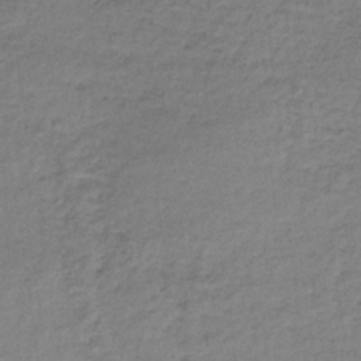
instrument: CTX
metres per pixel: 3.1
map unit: lHb
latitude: -35.3888
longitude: 62.1228
